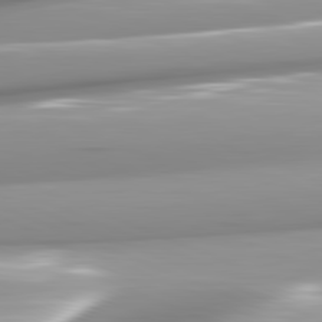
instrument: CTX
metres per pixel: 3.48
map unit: lApd
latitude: 82.0822
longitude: -147.1592
